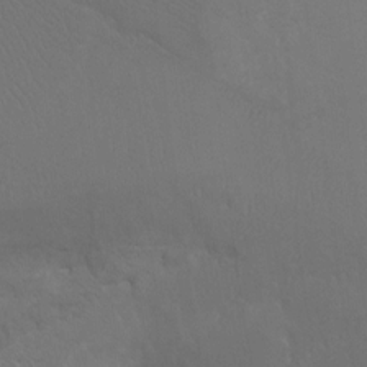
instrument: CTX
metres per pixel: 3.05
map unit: Ht
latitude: -7.9367
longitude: -33.1403
